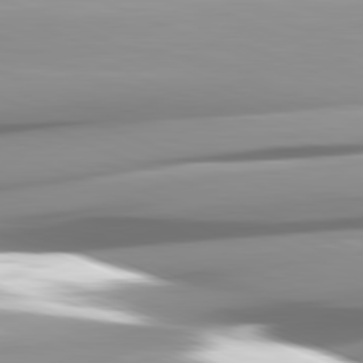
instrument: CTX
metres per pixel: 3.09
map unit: lApd
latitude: 82.0255
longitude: -146.9703
